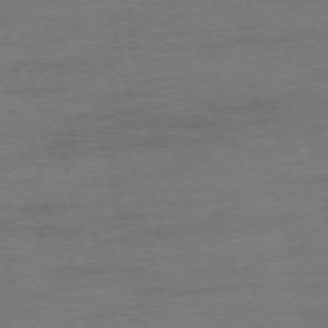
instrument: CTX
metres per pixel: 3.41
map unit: Ap
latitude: -75.4644
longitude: -74.2334
